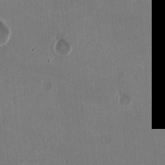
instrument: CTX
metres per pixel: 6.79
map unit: HNhu
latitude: -2.3684
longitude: -1.3103
